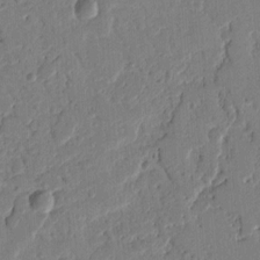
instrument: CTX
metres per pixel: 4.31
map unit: Ht
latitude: 10.6302
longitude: -78.2145
